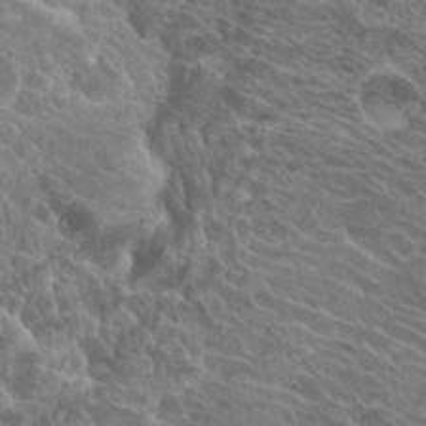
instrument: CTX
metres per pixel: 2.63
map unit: Hto
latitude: 23.5182
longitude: -39.9528
